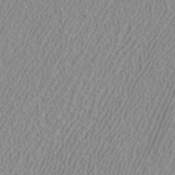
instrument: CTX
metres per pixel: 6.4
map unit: ANa
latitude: 40.1010
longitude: 21.9178
